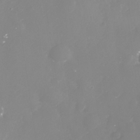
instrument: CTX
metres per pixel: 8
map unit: Nhe
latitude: -33.3888
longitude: -88.5546
